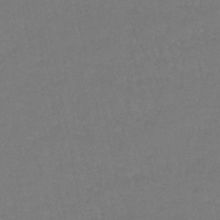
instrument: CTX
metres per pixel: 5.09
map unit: lHb
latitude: -41.6155
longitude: 65.5777
